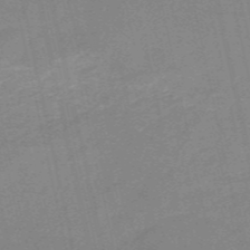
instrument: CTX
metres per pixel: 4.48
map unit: HNb
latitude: -54.6708
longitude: -36.8758
